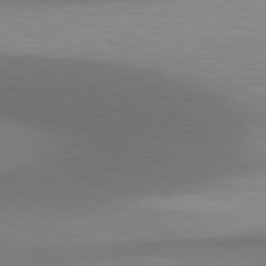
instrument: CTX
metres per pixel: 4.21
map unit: lApd
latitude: 81.1025
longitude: 139.5399
